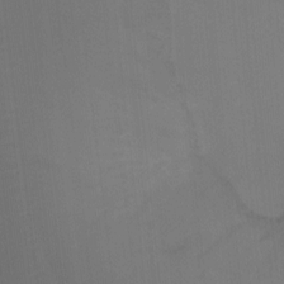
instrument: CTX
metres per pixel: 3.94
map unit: Nhu
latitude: -8.6707
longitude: -52.7246
